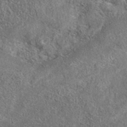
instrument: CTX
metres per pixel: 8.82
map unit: eAb
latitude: 37.1403
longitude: 112.6708
